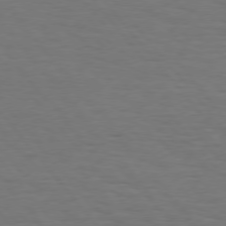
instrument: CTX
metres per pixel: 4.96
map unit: Hpe
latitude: 75.2159
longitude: -131.9151
